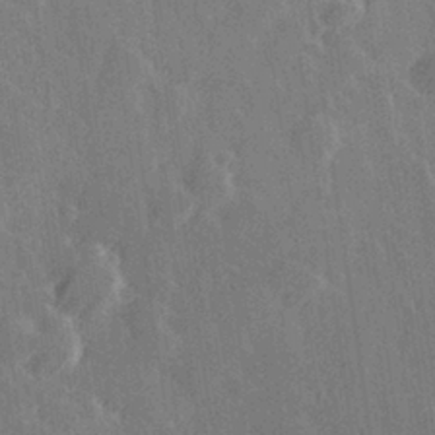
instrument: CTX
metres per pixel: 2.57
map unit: Hve
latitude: 27.3482
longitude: 145.6911
